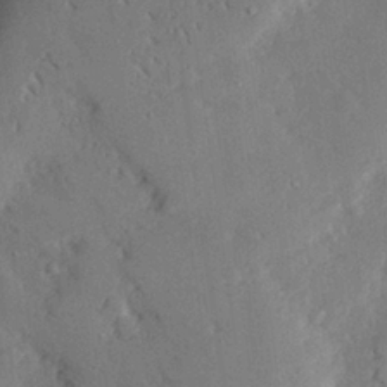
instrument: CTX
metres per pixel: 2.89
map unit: eHh
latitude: 27.1025
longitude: -80.6679
